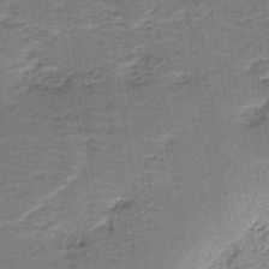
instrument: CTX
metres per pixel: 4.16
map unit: HNb
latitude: -39.6722
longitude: 50.4251
